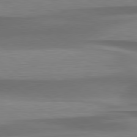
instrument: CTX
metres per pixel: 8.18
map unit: lApd
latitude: 79.5371
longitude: -87.5560
